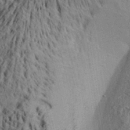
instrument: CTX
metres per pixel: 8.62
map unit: Aa
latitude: 30.7813
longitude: -136.7624
